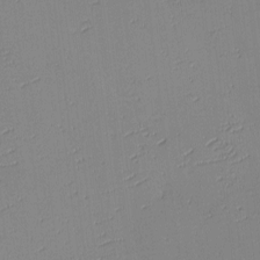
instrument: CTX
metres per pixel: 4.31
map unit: eHh
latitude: -4.4440
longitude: -79.9906
